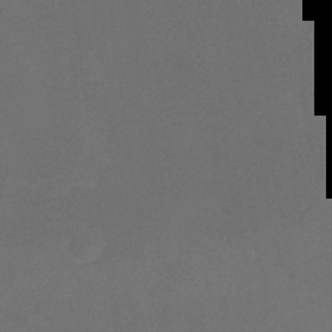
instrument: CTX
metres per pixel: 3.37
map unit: lHb
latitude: -31.0864
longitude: 64.3118
